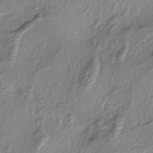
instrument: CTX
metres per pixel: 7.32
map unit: lAa
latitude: -4.6329
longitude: -123.2348
